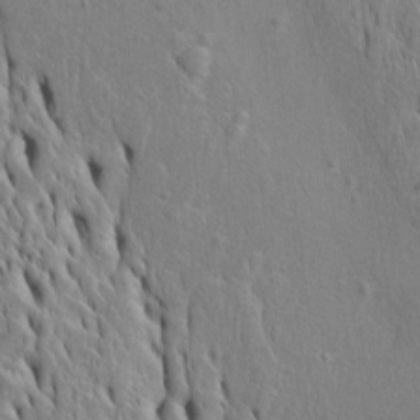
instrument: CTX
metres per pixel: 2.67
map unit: Htu
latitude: -4.7652
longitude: 152.4251
